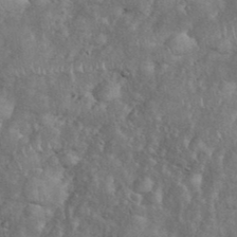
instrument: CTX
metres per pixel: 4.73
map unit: eHh
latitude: 38.4223
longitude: -57.4426
